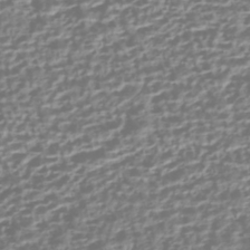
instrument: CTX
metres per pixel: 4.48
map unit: HNhu
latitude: -43.2375
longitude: 106.7275
